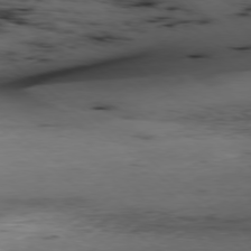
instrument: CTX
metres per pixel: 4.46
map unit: Ap
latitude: -78.4629
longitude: -88.0444
